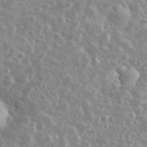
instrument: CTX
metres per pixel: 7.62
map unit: eHh
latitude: 35.0080
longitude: -61.4615
